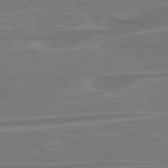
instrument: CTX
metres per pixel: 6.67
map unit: Hpe
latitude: 78.4601
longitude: -127.1403
